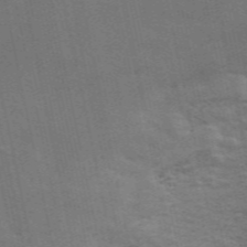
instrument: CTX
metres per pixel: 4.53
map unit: ANa
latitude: 50.3467
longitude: -82.4412
